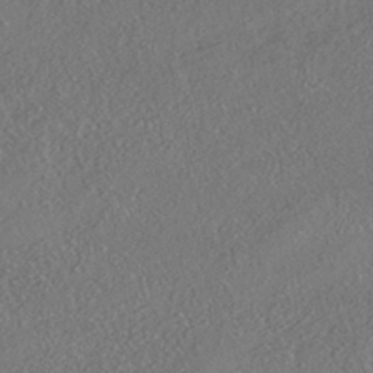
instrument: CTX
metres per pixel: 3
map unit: HNhu
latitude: -41.5210
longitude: 107.8234
